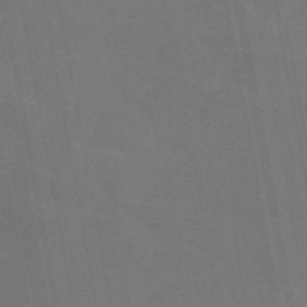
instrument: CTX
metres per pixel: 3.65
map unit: eAb
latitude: 46.4034
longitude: 121.6344
